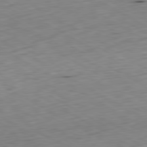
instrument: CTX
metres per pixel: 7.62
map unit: Ap
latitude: -80.6141
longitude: -71.5560
